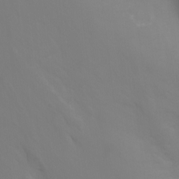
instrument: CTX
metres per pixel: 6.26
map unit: Nhu
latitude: -4.7841
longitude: -72.9514
